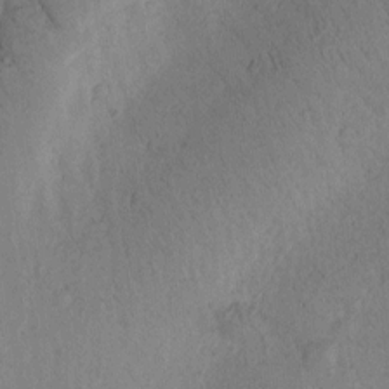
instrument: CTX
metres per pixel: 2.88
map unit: Htu
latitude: 0.5168
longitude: 175.4832
